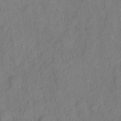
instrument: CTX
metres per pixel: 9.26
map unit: Hto
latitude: 4.4979
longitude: -61.0080
